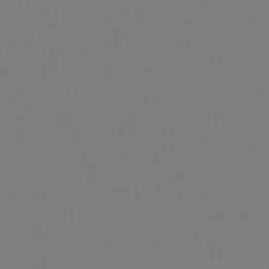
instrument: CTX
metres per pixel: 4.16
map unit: Htu
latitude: -12.7841
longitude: -70.0633
